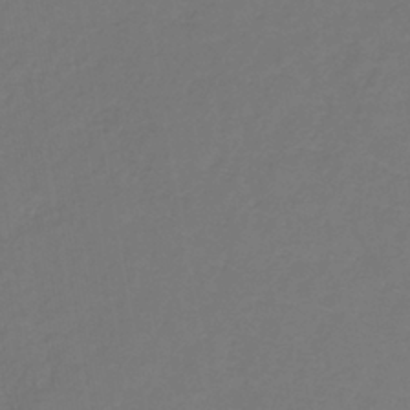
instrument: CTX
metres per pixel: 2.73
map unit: lHb
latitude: -39.2754
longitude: 72.4062
